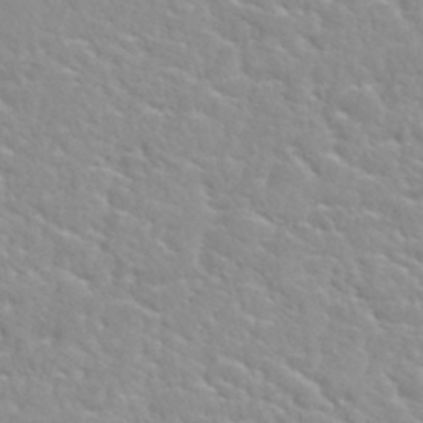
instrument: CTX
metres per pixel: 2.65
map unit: Nhu
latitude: 31.6316
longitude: -51.0080
